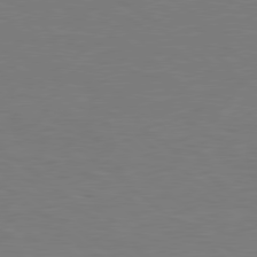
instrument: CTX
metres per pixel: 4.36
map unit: Hpe
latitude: 78.7247
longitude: -149.7261
